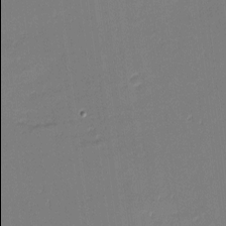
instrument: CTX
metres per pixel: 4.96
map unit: eHh
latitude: -3.1809
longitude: -81.9906
